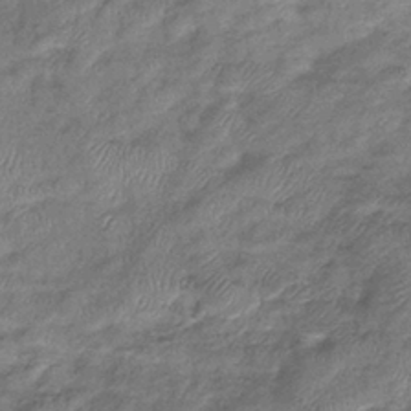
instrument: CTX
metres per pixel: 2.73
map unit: eHb
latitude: -38.7274
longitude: 78.4062
